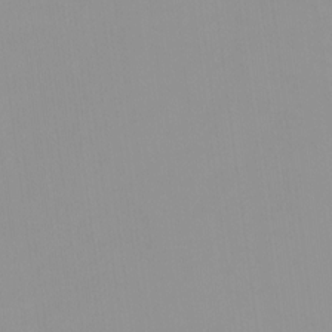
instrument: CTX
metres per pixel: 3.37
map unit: HNhu
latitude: -0.8786
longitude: -6.0822
